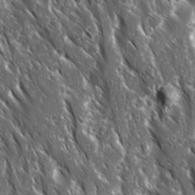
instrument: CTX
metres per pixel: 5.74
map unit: Ave
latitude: 15.4805
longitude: -132.6302
